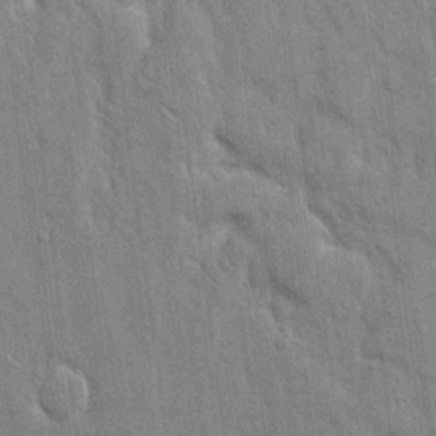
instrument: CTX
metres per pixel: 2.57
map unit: eHh
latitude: 14.5357
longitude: -68.8569
